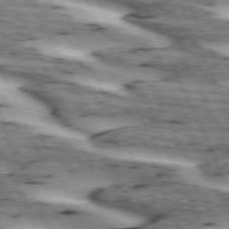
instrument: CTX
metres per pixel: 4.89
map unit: lApd
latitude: 72.7813
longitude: -54.4979
